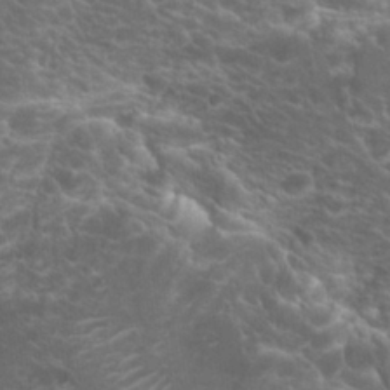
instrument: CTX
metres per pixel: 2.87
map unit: Hto
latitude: 21.0081
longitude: -37.6883
